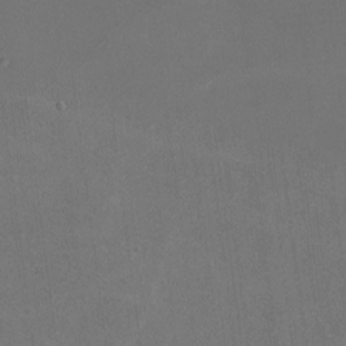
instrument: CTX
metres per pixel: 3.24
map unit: lHvf
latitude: -8.7274
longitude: -100.5546
